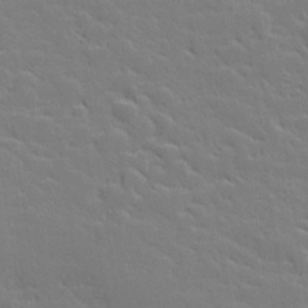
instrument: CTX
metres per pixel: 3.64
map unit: lHvf
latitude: 27.1403
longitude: 143.4832
